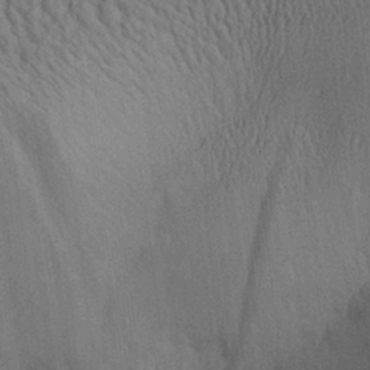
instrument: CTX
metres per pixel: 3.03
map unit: Aa
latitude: 27.3860
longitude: -137.8584
